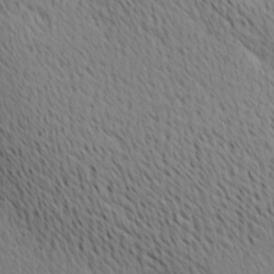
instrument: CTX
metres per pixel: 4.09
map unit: Ave
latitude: 11.1781
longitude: -107.4993
